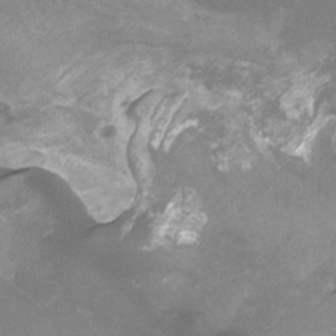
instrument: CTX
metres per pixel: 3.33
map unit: Htu
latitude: -13.3321
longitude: -69.9528
